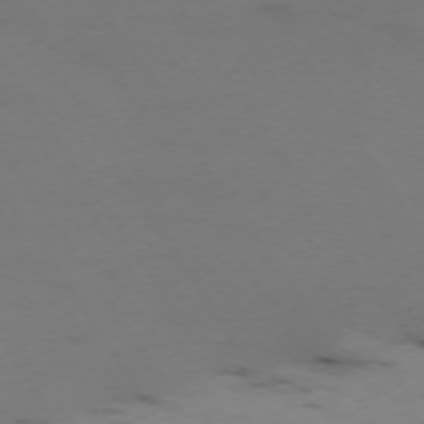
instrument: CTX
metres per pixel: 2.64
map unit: Ap
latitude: -75.2565
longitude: -68.0444
